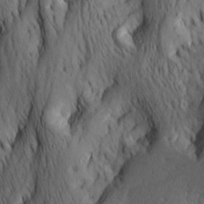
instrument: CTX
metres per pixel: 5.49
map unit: Htu
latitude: -2.4817
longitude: -177.1970
